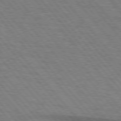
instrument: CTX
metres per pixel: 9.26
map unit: lApd
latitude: 75.8394
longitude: -84.1011
